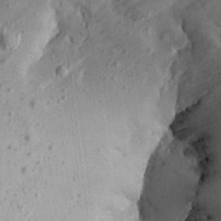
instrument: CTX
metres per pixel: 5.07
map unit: Aa
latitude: 13.2348
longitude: -143.6694
